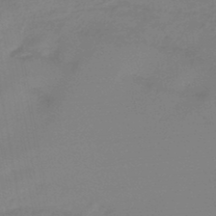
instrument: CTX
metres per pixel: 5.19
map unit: eHb
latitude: -45.6533
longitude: 86.6330
